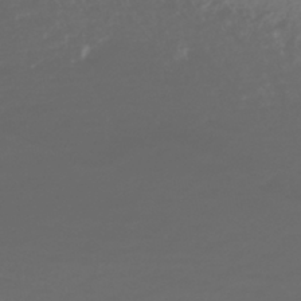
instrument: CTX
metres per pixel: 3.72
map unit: HNhu
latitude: -43.3320
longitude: 104.0661
